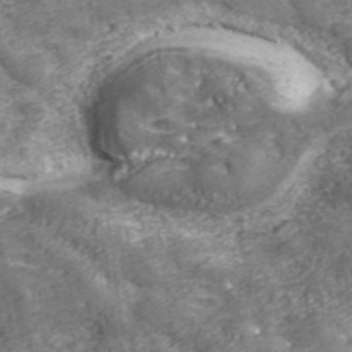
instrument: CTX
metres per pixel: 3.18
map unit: eHh
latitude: 43.2726
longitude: -91.5938
